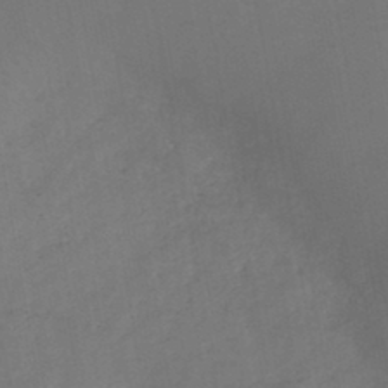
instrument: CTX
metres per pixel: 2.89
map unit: HNb
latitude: -44.5196
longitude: -38.8380
